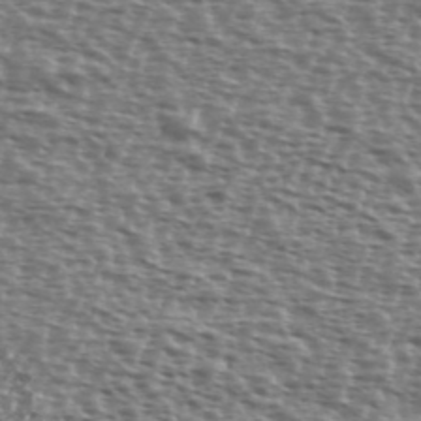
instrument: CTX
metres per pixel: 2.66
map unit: Ave
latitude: 39.0836
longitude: -112.0633
